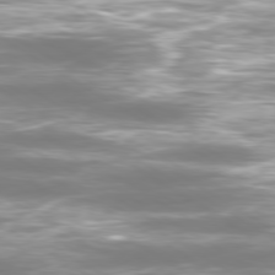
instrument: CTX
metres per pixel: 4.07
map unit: Ap
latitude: -80.0283
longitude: -60.5734
